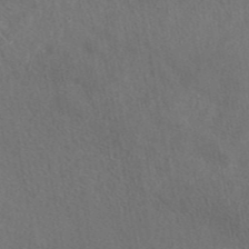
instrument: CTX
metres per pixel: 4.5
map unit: eAb
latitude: 43.7072
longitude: 109.7667
